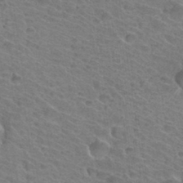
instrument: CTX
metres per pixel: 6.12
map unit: Hto
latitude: 34.3845
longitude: -39.3482
